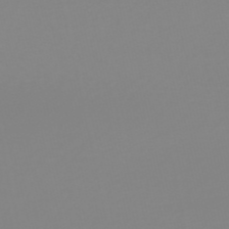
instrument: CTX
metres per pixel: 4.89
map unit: HNb
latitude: -53.4454
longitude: -50.8002
